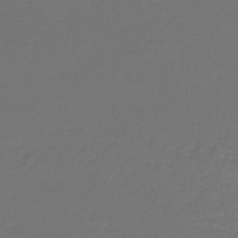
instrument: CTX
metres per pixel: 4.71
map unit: lHb
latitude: -43.2564
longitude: 71.7478
